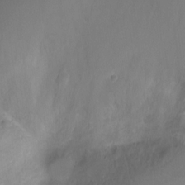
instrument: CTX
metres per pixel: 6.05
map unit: Ht
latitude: -11.8045
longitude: -24.4034
